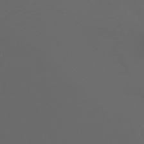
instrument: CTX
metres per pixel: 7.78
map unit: Nhu
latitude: -7.4265
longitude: -73.8395
